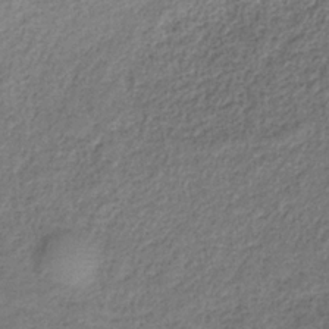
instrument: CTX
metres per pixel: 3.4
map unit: HNb
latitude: -34.0850
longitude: 56.5762
